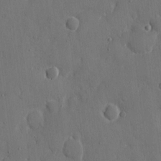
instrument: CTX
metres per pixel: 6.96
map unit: eHh
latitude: 7.6694
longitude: -68.3090
